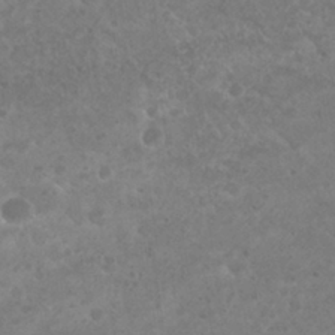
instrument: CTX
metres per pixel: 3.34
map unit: Hto
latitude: 27.3860
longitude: -35.6316
